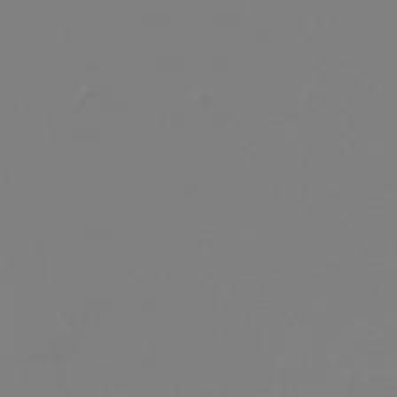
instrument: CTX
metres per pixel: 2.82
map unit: HNb
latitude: -46.0472
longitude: 55.2376
